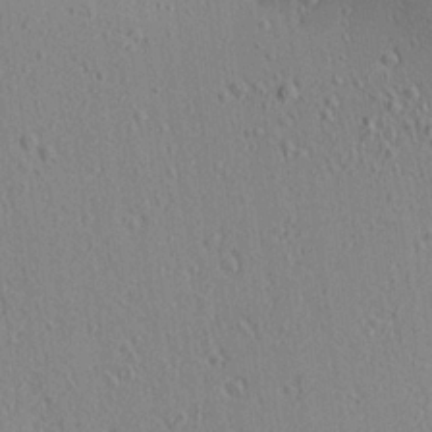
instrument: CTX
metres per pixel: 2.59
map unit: Aa
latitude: 21.7639
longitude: -139.4615
